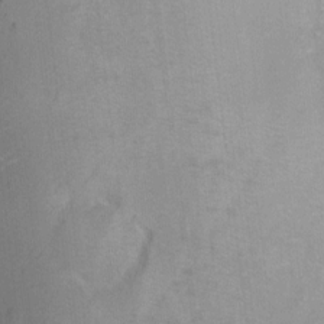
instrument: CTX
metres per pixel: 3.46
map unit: Ht
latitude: -6.5007
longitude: -36.5357
